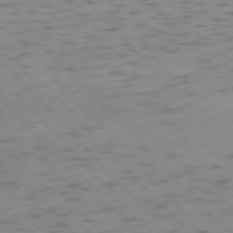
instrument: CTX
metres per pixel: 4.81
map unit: Ap
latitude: -76.4062
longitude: -60.6112
